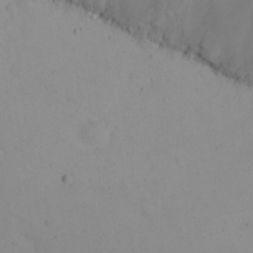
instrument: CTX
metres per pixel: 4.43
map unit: eHh
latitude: 23.4804
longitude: -66.4034
